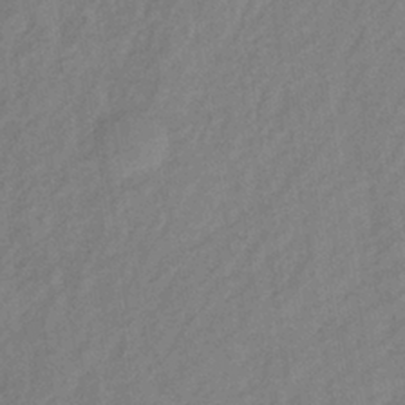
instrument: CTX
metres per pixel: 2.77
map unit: lHb
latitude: -37.0108
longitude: 71.0864
